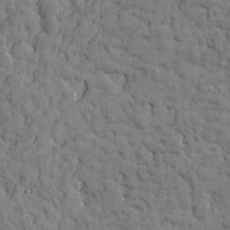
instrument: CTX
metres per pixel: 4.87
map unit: Htu
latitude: -1.5966
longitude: 179.6910
